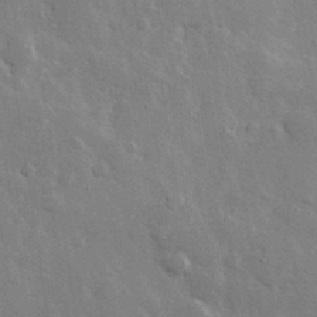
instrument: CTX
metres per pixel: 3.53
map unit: lHvf
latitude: 33.3860
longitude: -90.7435
